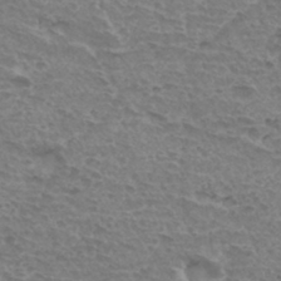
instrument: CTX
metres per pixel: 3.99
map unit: Hto
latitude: 33.8583
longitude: -44.9136
